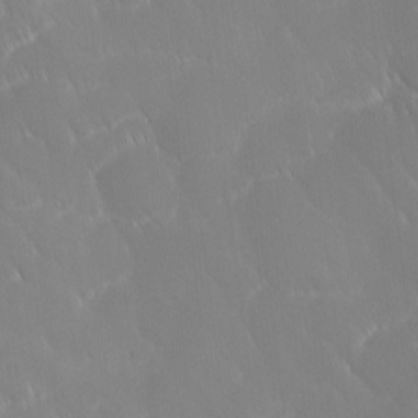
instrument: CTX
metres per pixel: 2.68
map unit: Ave
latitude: 2.0633
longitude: -113.7072
